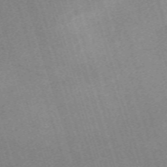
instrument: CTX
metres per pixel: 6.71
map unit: eHh
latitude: -62.6329
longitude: 51.8044
